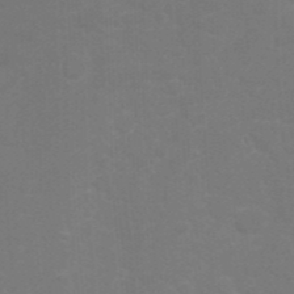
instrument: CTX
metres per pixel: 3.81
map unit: Nhu
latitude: 27.2726
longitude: -61.5182
